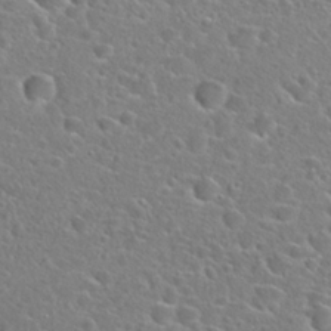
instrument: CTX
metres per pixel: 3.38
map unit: Hto
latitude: 24.1011
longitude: -45.4993
